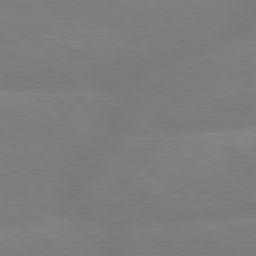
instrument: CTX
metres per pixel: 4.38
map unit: lApd
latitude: 79.1592
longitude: -149.5371
